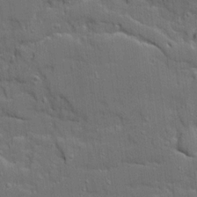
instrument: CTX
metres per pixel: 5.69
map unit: Ave
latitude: 19.4237
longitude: -128.5168
